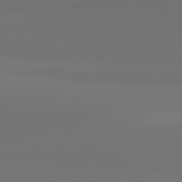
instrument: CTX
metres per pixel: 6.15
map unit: lApd
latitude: 81.2348
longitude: 153.5021
